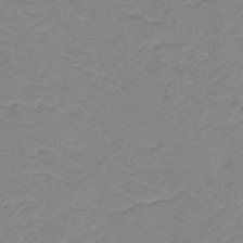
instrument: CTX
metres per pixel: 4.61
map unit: lHb
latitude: -31.6155
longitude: 65.4455
